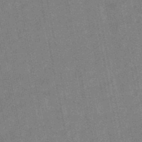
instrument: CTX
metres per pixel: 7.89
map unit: lHb
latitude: -48.5763
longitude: 79.0297
